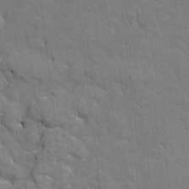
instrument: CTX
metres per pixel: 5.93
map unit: HNhu
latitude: 7.8394
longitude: -4.8947
